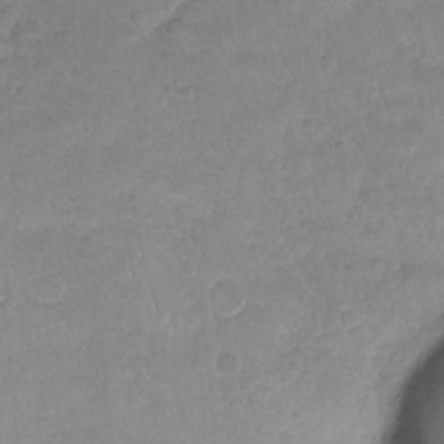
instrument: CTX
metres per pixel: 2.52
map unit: Ht
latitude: -9.6344
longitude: -39.1214
